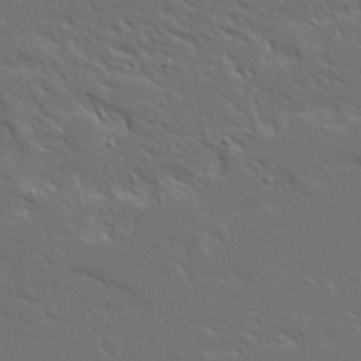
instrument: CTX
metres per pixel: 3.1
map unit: Ave
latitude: 14.8002
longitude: -139.4048
